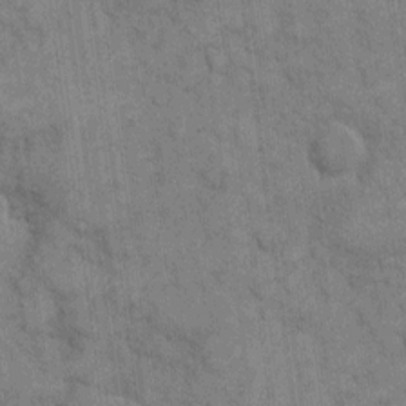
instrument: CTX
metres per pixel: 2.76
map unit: eHh
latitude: 12.0255
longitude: -65.5371
